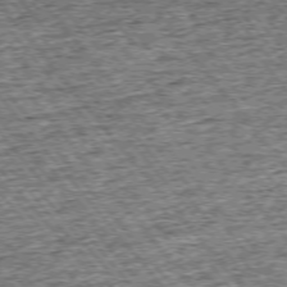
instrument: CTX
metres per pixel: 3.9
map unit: Ap
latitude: -75.4077
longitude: -91.4804
